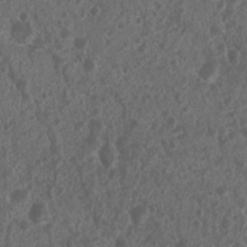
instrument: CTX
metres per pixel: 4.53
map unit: Nhu
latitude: 7.7639
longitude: -20.7624
